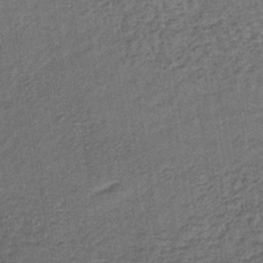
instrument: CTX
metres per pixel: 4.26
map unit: lHb
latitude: -39.8611
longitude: 62.5762
